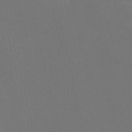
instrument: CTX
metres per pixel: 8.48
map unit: Nve
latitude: -57.4454
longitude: 51.7100
